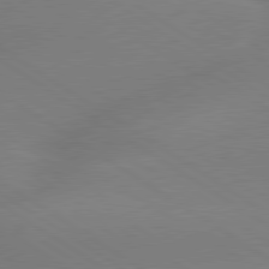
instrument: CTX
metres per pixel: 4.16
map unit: lApd
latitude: 79.8584
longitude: -141.7638
